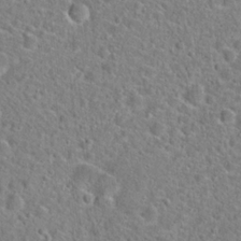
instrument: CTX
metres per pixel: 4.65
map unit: Hto
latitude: 22.4979
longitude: -46.1578
